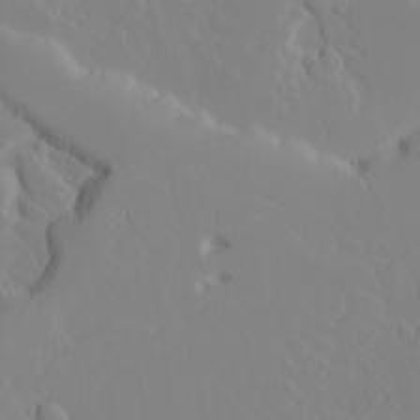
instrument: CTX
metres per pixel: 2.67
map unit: lAvf
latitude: 16.0633
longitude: -129.0080
